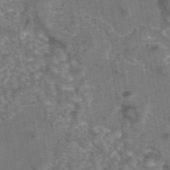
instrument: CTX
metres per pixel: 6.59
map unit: eAb
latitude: 44.0633
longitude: 106.3118
